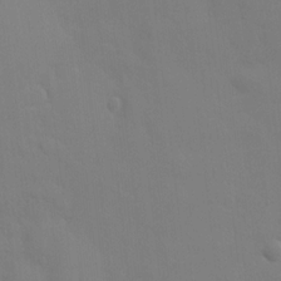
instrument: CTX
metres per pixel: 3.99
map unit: HNhu
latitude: 4.9514
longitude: -4.2711
